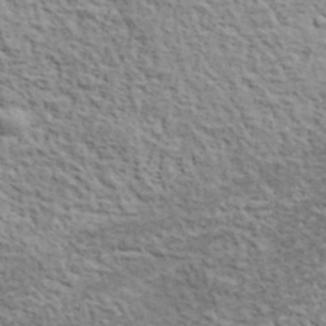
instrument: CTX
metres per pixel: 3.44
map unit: lHvf
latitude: 38.0822
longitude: -88.5168
